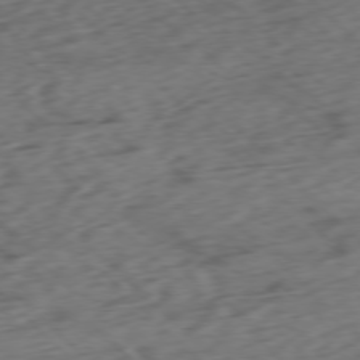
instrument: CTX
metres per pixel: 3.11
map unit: Ap
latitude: -77.2943
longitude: -79.7072
